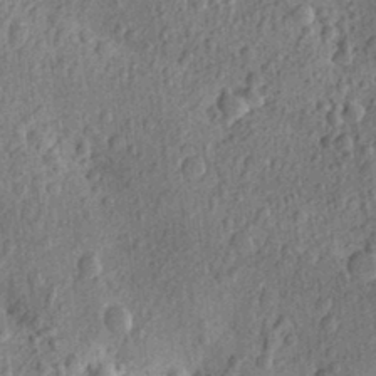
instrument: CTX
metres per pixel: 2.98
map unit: Aa
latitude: 27.6883
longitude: -149.2537
